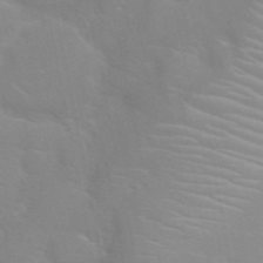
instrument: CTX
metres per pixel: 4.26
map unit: Nhu
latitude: 27.1781
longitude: -61.6883
